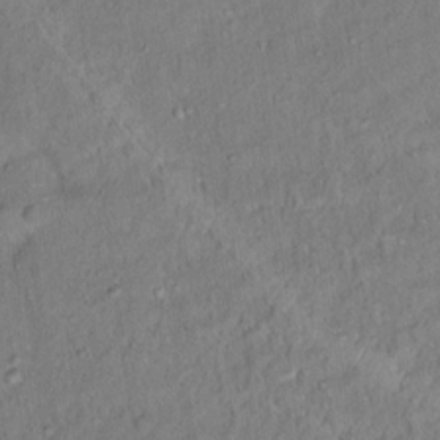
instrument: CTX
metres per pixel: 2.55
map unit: Ht
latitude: 14.4601
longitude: -39.9150
